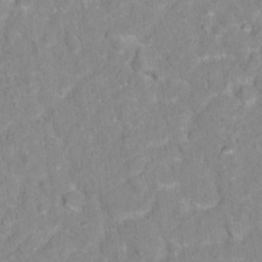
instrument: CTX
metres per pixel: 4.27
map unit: Hto
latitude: 16.7246
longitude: -37.0081
